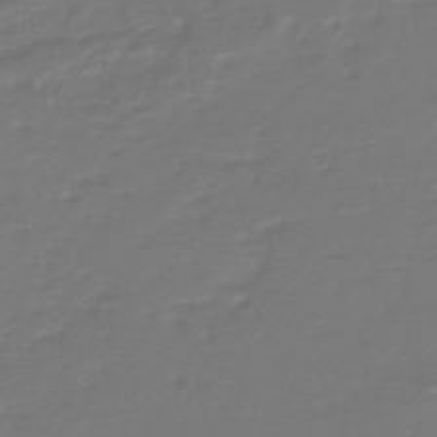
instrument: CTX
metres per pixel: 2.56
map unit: HNhu
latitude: -46.5007
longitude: 98.8975
